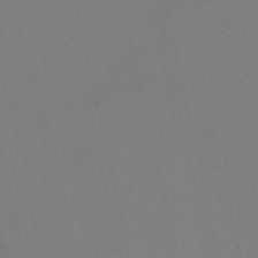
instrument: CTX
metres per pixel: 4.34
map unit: HNb
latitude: -55.2754
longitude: -38.9891
